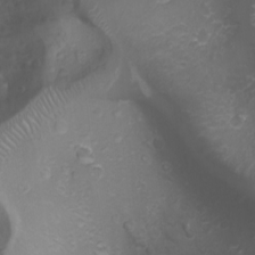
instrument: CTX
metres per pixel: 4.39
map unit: Nhu
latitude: -4.7841
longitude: -86.4223
